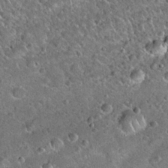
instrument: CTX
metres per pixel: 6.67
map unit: Hto
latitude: 19.1781
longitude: -50.1766
